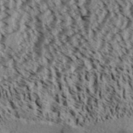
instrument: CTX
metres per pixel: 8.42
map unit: Aa
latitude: 31.9151
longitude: -137.2348
